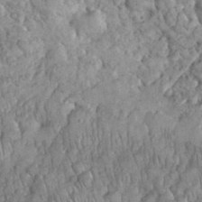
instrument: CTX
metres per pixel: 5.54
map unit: eHh
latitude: 32.4034
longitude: -65.4426
